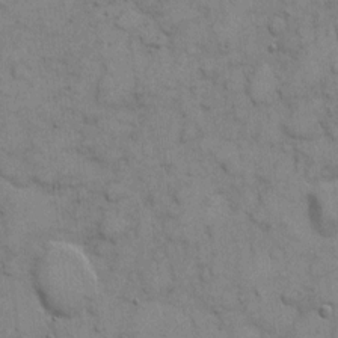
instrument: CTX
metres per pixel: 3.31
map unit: eHh
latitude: 7.0647
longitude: -65.2348
